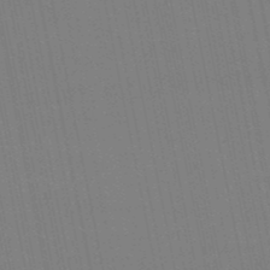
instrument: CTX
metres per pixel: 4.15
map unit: eHb
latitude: -49.9178
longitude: 67.3132
